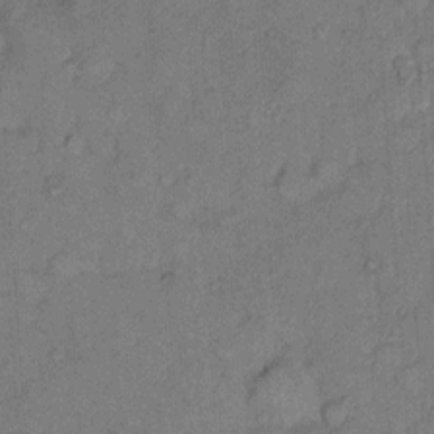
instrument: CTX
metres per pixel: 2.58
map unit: eHh
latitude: 9.8017
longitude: -61.7638
